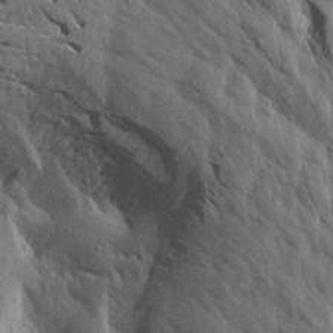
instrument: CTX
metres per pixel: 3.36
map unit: Aa
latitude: 19.6882
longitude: -147.1215
